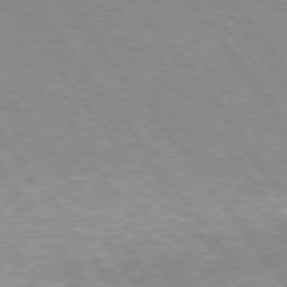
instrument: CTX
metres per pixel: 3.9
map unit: Hpe
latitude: 75.2537
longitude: -157.8016
